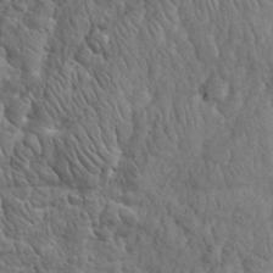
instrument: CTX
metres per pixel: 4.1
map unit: eHh
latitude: 32.2523
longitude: -67.4993
